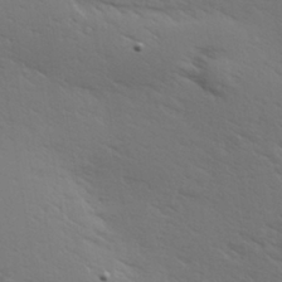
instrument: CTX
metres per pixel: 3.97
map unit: Hve
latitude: 24.4034
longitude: -97.8961
